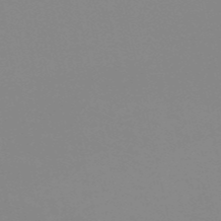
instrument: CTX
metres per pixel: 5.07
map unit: eHh
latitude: -53.5966
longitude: -25.1025
